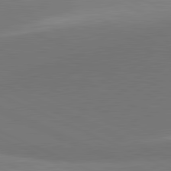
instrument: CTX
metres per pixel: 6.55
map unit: lApd
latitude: 81.6883
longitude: 150.1984
